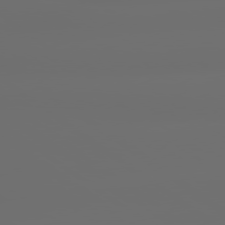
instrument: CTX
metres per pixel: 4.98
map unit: lApd
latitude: 79.4238
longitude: -138.9136
